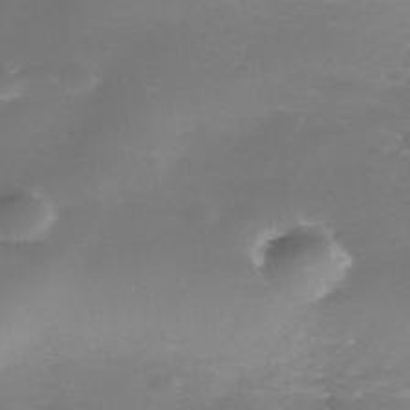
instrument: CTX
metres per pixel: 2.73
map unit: Nhe
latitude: -39.2943
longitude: -116.5168
